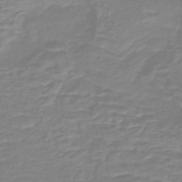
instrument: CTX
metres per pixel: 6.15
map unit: lHb
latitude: -42.3306
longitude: 63.4643
